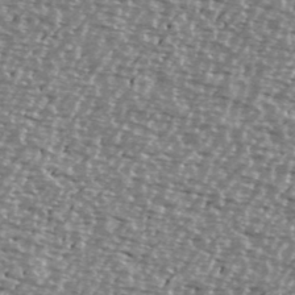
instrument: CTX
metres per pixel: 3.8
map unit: Ave
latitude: 39.7261
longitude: -112.4034
